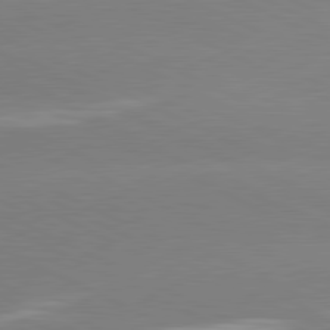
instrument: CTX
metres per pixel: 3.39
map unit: lApd
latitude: 81.0458
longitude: -154.8758
